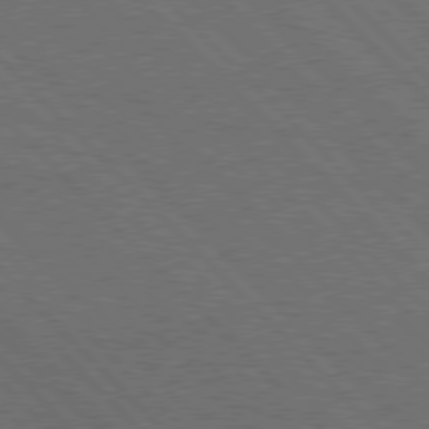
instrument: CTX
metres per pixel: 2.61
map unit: Hpe
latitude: 77.3292
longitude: -126.6869
